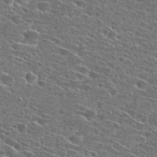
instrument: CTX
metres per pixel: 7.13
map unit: Hto
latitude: 27.4615
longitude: -46.6491
